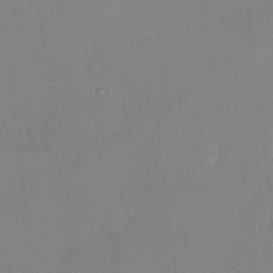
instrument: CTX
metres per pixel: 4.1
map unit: HNhu
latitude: 4.5357
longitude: 11.1053
